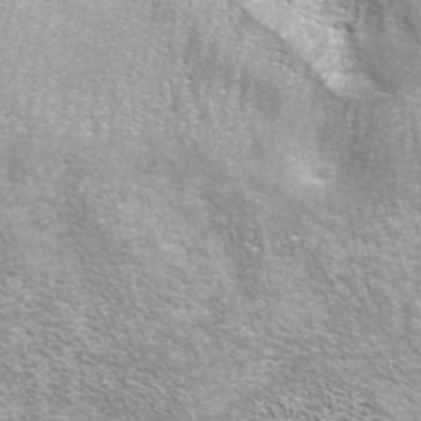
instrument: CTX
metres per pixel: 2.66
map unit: eAb
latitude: 42.3467
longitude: 106.0661
